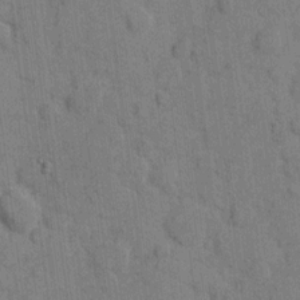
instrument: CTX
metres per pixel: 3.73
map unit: eHh
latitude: 9.6694
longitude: -66.2144
